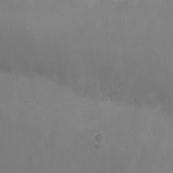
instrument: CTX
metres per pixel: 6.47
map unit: Ht
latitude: -9.0675
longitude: -24.5923
